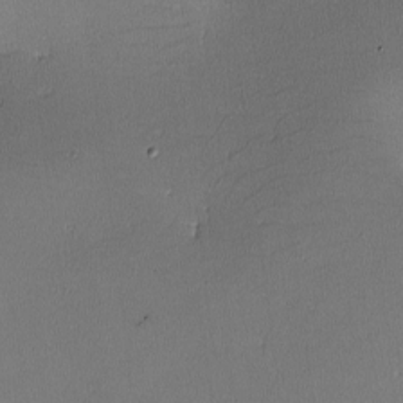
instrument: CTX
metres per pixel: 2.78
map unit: lHvf
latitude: -10.8975
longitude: -103.7449
